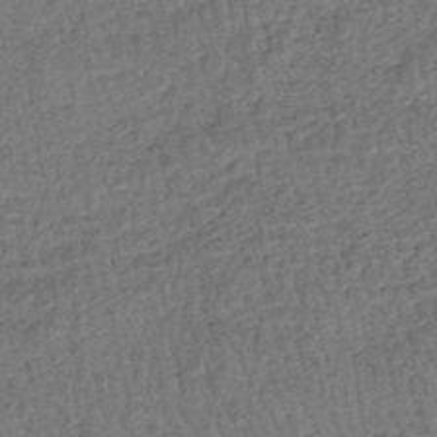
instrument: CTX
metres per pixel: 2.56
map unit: HNhu
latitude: -48.2929
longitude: 101.3698
